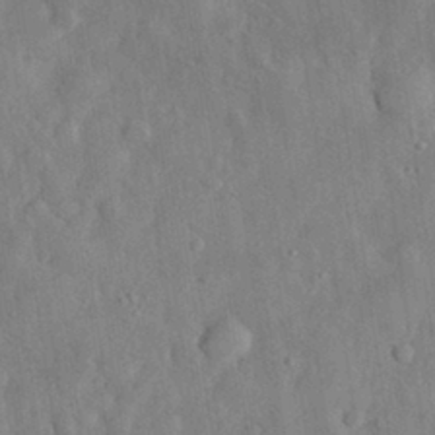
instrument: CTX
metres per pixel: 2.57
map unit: eHh
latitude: 29.9906
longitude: -77.4993
